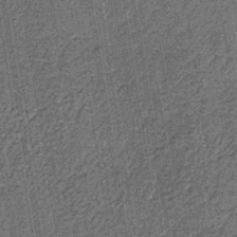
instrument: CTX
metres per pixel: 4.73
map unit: lHb
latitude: -39.5588
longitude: 64.3307
